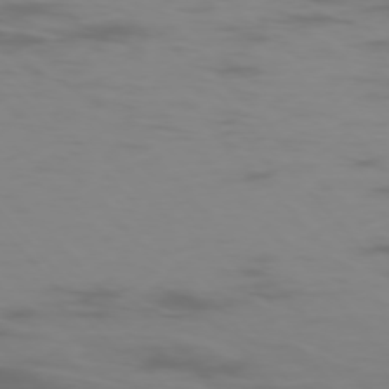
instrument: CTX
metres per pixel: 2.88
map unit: Ap
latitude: -76.0850
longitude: -76.4223
